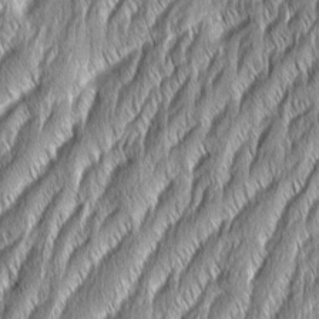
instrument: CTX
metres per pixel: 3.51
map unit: Aa
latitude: 7.7072
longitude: -131.1781
